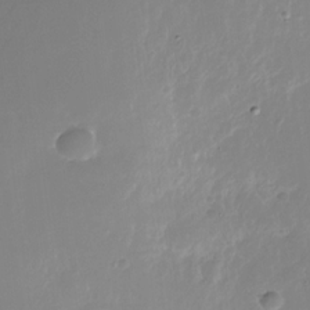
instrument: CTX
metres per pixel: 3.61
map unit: Nhu
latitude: -28.6896
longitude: -79.9339
